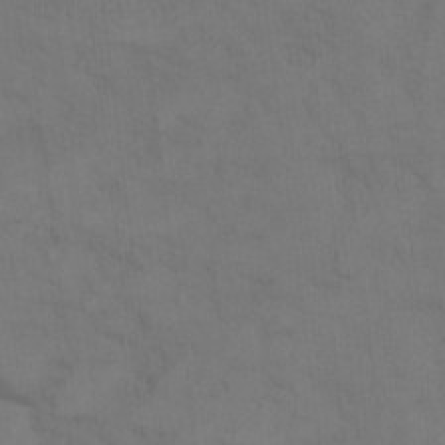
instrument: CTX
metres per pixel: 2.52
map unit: Hto
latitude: 7.0647
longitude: -60.8758
